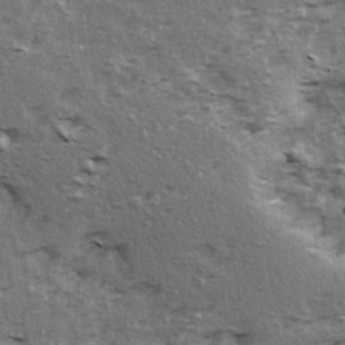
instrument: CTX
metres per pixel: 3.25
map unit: Ave
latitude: 15.4427
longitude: -104.7624
